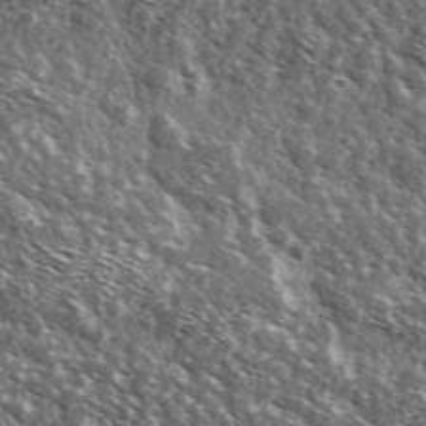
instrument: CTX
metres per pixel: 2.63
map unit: Ave
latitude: 37.3860
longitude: -108.3656
